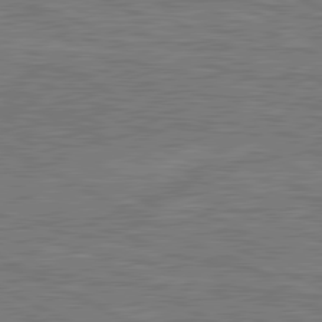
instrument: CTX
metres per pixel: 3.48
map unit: lApd
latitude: 80.9136
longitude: -171.7072
